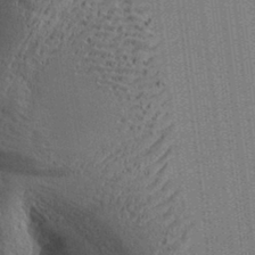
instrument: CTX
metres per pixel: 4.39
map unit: Aa
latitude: 32.1389
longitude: -142.3278
